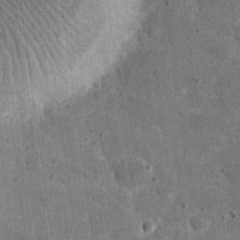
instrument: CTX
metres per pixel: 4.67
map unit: eHh
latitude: 20.9703
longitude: -63.5371
